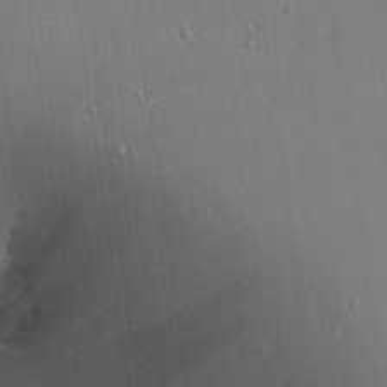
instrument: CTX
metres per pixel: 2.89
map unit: Aa
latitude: 24.4412
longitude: -136.9136
